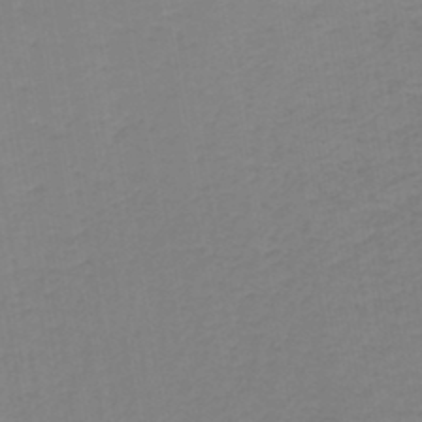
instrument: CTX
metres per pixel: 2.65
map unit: lHb
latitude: -45.0298
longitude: 62.7085
